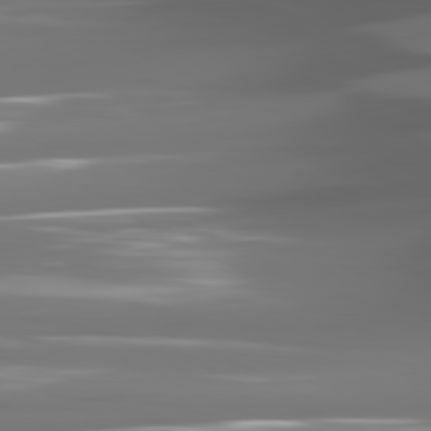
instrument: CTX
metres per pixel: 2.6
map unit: lApd
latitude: 81.1781
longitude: -141.8583
